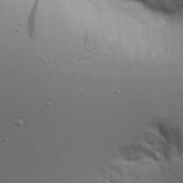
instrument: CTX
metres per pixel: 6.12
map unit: Aa
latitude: 22.1578
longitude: -142.2334
